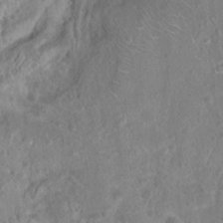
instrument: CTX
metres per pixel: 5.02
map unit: Hto
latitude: 17.1214
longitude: -40.1388
